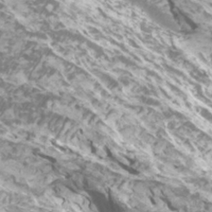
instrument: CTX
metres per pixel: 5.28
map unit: Htu
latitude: -11.1998
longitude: -73.1970
